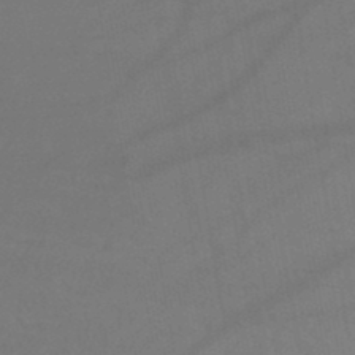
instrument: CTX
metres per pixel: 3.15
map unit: lHb
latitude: -45.5588
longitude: 76.8219
